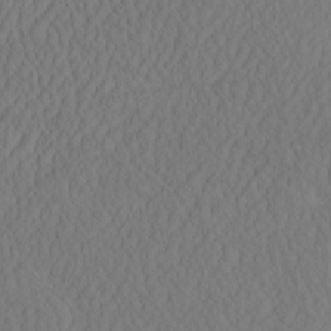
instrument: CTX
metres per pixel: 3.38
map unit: eHh
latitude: -3.0297
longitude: 16.2551
